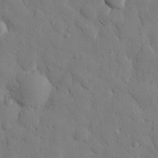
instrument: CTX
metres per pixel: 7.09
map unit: eHh
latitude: 27.1403
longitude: -78.5546
